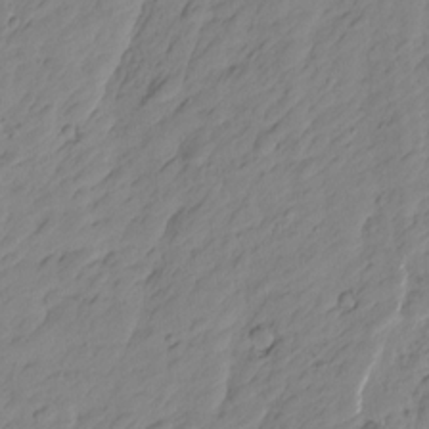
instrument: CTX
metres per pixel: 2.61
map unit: Htu
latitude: -1.8045
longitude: -175.2726
